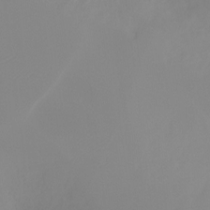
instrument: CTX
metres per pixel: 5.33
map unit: Ht
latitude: -16.1606
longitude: -43.9528
